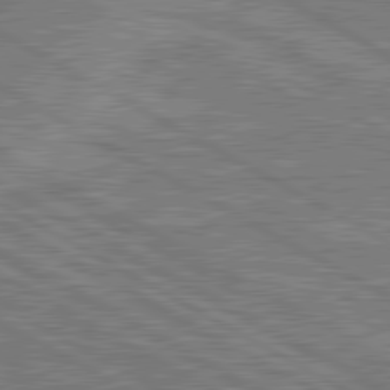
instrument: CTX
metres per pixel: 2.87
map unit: lApd
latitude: 80.8569
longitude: -170.6490
